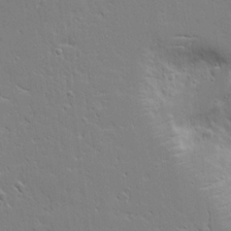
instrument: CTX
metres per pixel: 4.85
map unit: Aa
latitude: 19.2915
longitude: -125.7638
